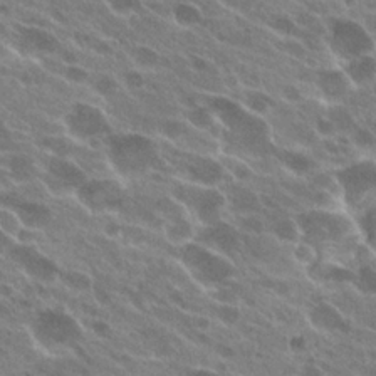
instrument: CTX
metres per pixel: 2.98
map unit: Hto
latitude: 23.4615
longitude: -38.5168
